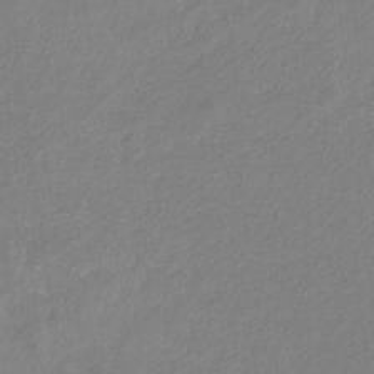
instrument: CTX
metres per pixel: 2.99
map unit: eHb
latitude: -30.9541
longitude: 67.0108
